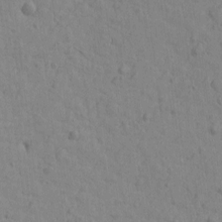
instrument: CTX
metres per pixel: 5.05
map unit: Htu
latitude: -2.7463
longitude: -175.5749
